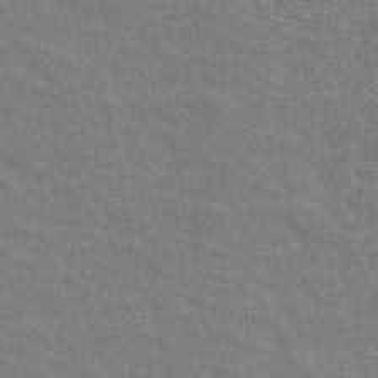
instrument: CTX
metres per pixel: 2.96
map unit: ANa
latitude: 42.7246
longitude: 29.1620
